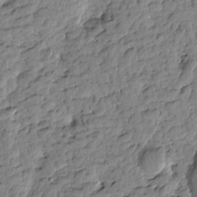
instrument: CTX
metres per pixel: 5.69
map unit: Htu
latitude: -0.8219
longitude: -178.9703
